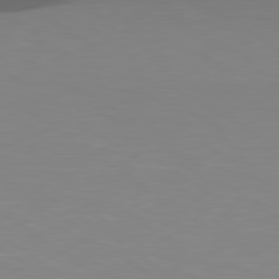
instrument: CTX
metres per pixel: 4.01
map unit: lApd
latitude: 79.5749
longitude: -124.8380
